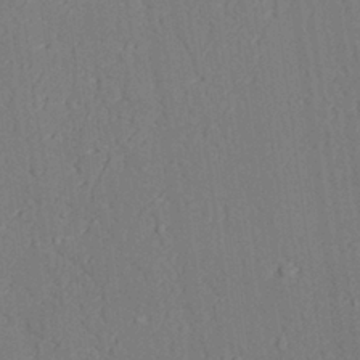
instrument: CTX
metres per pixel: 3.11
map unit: lAvf
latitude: 28.4979
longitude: -109.0836
